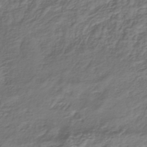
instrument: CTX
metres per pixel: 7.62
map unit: lHb
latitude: -39.6722
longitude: 71.6155
